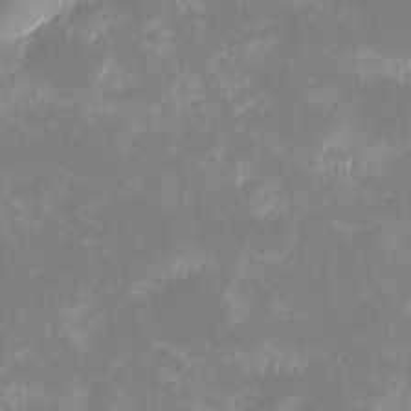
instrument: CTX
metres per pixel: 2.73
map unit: eHh
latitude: -1.4266
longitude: -84.7057
